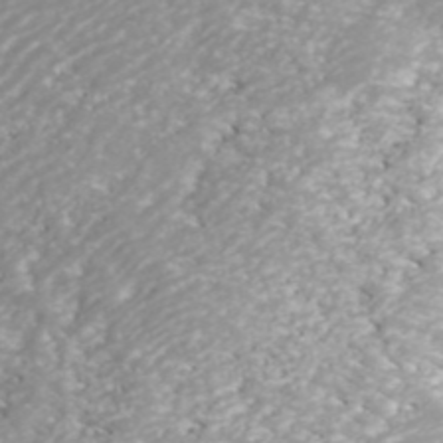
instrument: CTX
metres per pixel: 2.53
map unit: ANa
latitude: 42.3089
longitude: 28.9164
